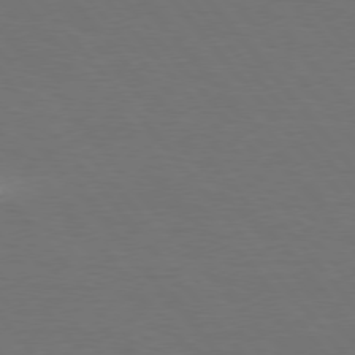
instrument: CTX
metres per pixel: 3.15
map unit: Hpe
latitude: 75.9339
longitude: -131.5938
